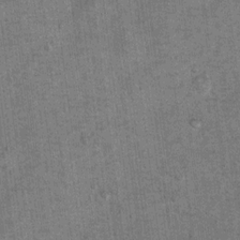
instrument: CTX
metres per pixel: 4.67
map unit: Hto
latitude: 11.2348
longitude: -36.4790
